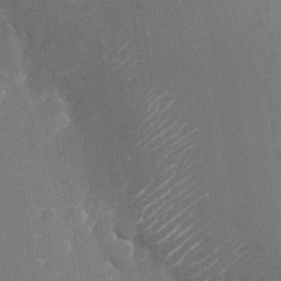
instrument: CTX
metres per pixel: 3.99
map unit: Nhu
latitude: -25.0486
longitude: -71.9150
